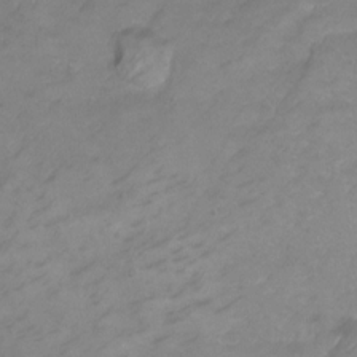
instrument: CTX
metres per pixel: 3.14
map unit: Ht
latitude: 2.7435
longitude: -35.1214
